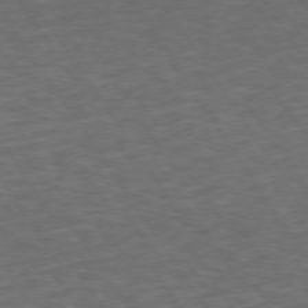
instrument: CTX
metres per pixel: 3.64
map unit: Hpe
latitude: 73.9151
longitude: -124.9513
